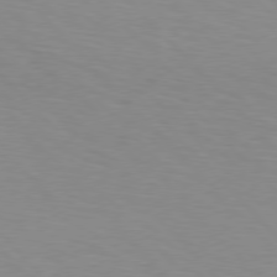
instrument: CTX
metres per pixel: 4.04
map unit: Hpe
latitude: 77.0080
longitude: -160.0444
